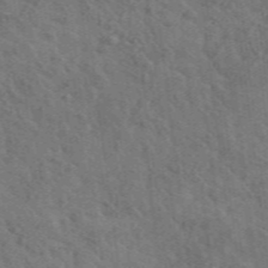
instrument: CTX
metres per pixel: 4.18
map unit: lHvf
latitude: 37.4238
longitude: -90.9325
